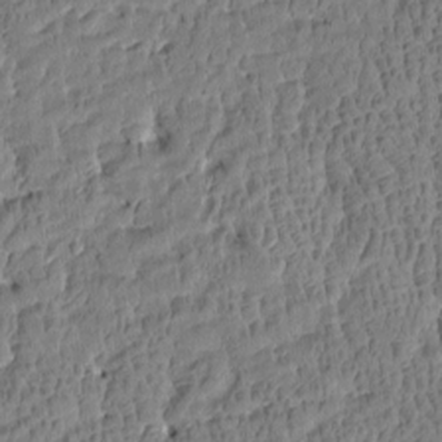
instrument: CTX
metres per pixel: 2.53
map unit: Htu
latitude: -4.2361
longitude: 175.5399
